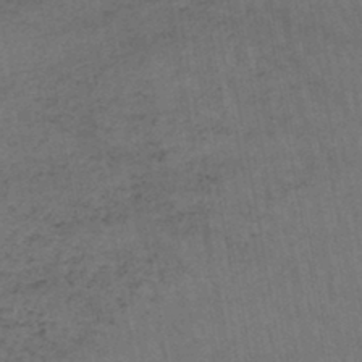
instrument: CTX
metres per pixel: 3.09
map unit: lHb
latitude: -43.7099
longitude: 73.0486
